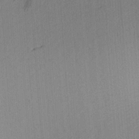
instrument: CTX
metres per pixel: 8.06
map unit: Aa
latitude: 21.6316
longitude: -144.0822
